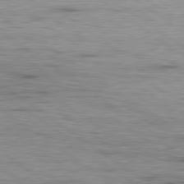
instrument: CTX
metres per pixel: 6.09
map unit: Hpe
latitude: 79.2726
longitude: -155.1403
